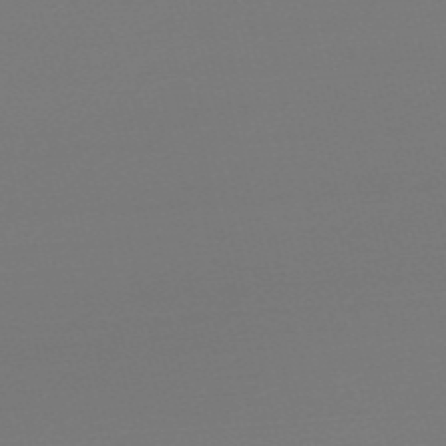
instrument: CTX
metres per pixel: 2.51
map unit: Nve
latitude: -57.1809
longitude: 62.6140
